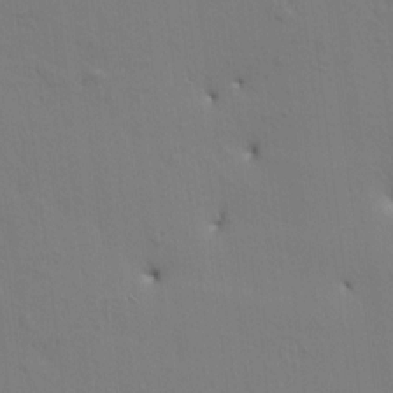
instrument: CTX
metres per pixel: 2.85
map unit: HNhu
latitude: 10.8002
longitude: 23.4832
